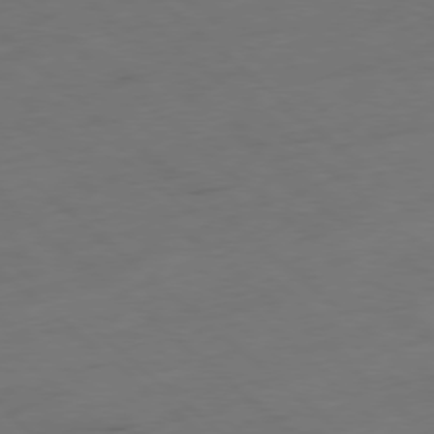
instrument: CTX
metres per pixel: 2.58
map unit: Hpe
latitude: -78.3684
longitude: -17.7261
